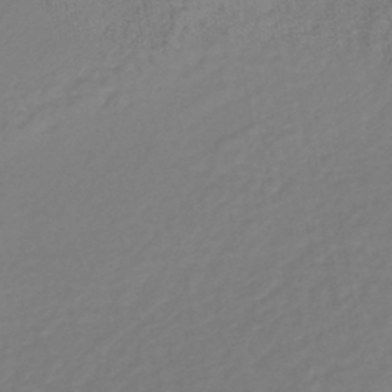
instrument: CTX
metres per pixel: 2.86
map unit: lHb
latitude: -38.3306
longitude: 63.0675
